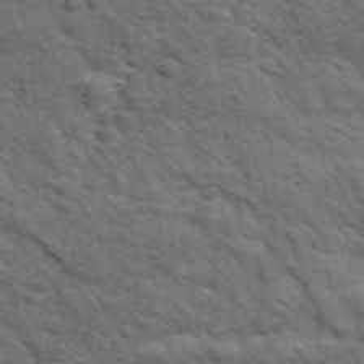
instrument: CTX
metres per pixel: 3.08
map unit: Ave
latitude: 17.8017
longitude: -132.4034
